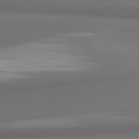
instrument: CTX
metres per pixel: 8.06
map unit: lApd
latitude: 81.6316
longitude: 171.7100
